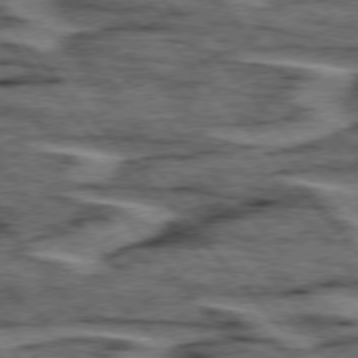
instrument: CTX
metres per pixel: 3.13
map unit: lApd
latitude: 75.8017
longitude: -76.9324
